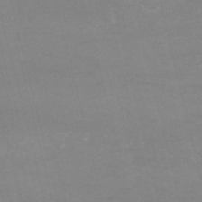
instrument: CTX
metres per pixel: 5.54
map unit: HNb
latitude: -54.7085
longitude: -37.1214
